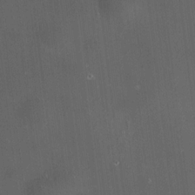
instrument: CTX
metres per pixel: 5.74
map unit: HNhu
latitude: 8.8191
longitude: 13.6722
